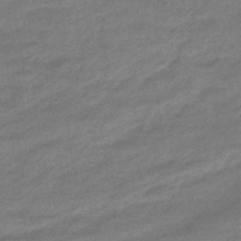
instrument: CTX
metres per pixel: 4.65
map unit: HNhu
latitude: -46.2928
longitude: 90.9164
